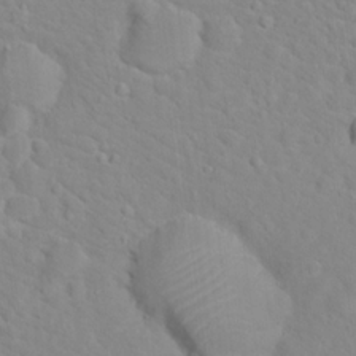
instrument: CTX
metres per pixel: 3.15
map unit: Hto
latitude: 16.8380
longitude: -36.1578
